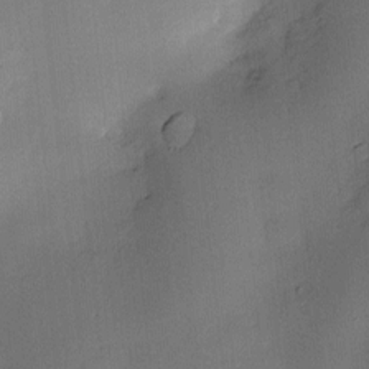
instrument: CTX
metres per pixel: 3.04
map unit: Hve
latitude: -10.4818
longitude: 175.6532
